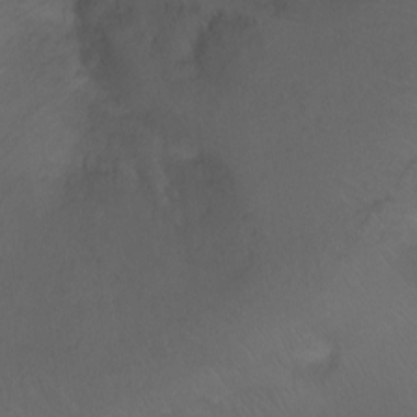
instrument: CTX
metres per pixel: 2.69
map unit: Ht
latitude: -11.4832
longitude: -35.2159
